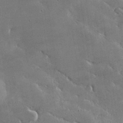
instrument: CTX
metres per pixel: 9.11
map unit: lHvf
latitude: 31.9339
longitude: -92.2333
